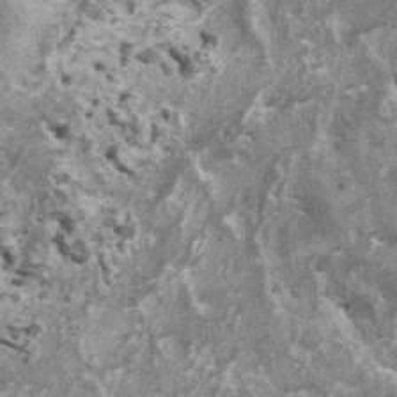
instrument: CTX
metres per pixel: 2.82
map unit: HNhu
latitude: 1.5938
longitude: 5.1053
